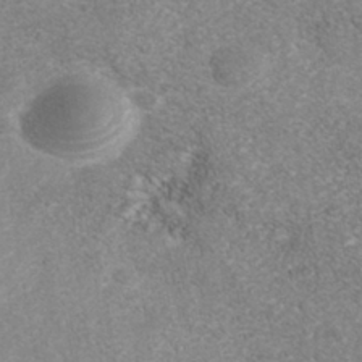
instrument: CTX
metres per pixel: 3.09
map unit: Nhe
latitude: -41.8044
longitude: -110.2334
